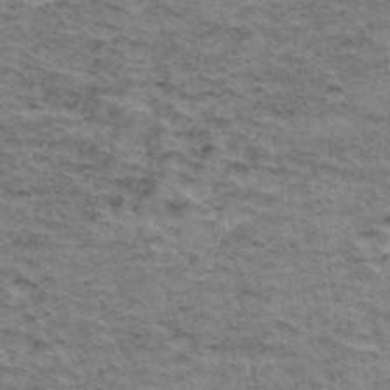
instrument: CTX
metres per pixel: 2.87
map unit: Hto
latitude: 36.9892
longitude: -46.7436
